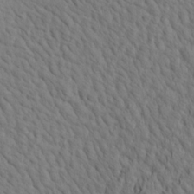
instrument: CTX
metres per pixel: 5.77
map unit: Aa
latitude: 19.4426
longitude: -141.5560
